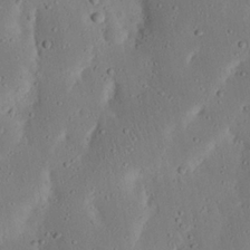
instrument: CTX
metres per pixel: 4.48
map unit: Nhu
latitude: 22.9703
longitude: -72.7625
